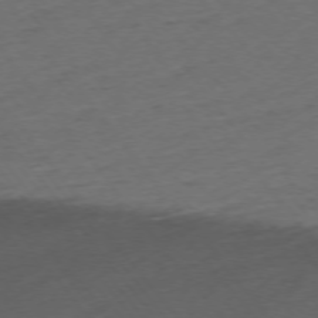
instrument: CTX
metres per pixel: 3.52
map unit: Ap
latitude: -74.9353
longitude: -70.8947
